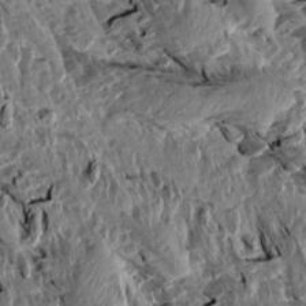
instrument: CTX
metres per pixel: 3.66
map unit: Aa
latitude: 14.3846
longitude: -143.6694
